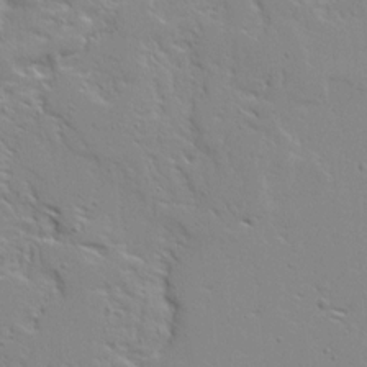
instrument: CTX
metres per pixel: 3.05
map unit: Ave
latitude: 13.7072
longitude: -139.1025
